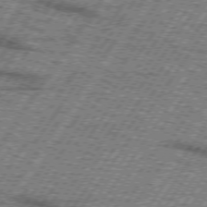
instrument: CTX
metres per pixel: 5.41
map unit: lApd
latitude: 73.5560
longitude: -70.6301
